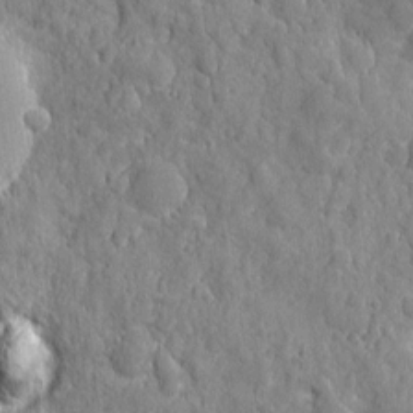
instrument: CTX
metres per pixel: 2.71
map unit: eHh
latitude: 7.7450
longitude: -74.7813
